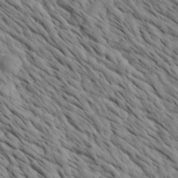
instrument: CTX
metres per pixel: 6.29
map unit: Htu
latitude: 1.6505
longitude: 143.1620
